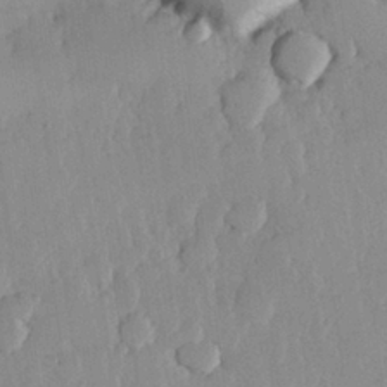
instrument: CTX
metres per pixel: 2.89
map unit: Hve
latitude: 26.2901
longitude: 150.6141
